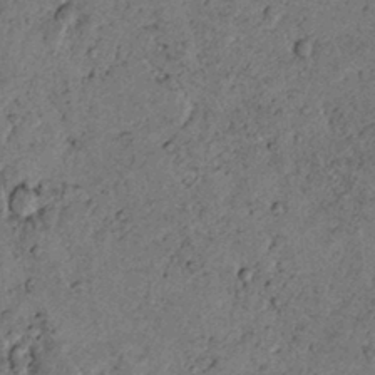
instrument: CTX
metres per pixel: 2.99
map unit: lAvf
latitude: 4.9703
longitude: 159.0675
